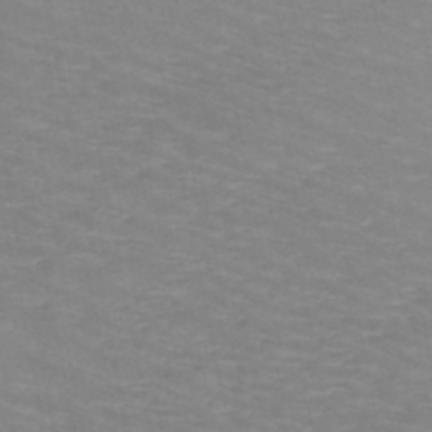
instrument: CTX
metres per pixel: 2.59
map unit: HNb
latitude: -47.8233
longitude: -46.9514
